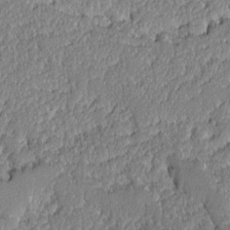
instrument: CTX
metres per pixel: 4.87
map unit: Ave
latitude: -8.9731
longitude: -116.3278
